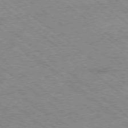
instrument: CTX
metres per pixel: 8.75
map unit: Hpe
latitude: -78.4062
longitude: -23.0458
